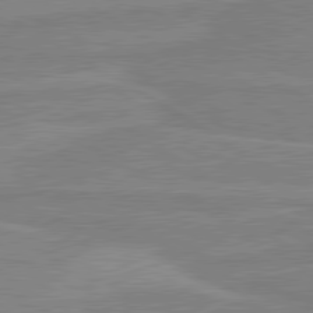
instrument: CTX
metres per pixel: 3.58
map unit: lApd
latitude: 80.3467
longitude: 169.2187
